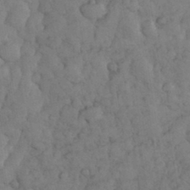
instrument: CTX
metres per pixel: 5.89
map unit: eHh
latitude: 32.0255
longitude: -68.8758
